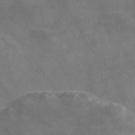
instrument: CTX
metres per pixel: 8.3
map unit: Nve
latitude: -58.1416
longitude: 63.6722
